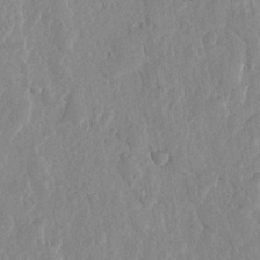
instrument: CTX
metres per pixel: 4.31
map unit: lHvf
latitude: 18.2144
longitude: -116.6113
